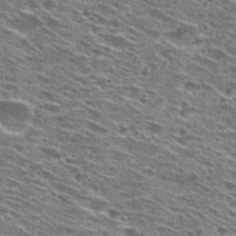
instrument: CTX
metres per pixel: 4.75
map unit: Hto
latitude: 28.7246
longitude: -45.9339
